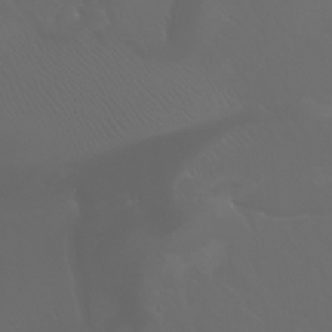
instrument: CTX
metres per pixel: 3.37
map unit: Aa
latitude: -6.6896
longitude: -72.1956
